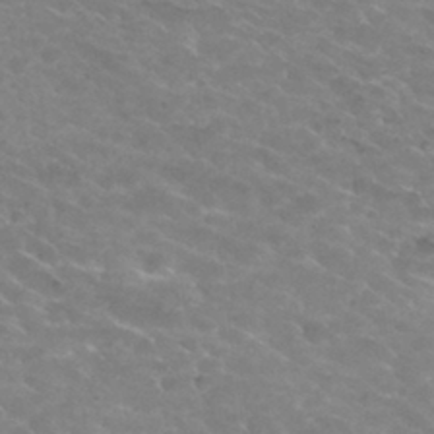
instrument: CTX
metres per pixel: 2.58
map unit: Hto
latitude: 30.7625
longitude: -47.6127
